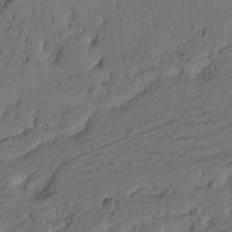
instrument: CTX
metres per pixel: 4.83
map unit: Htu
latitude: -6.2739
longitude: -179.6316
